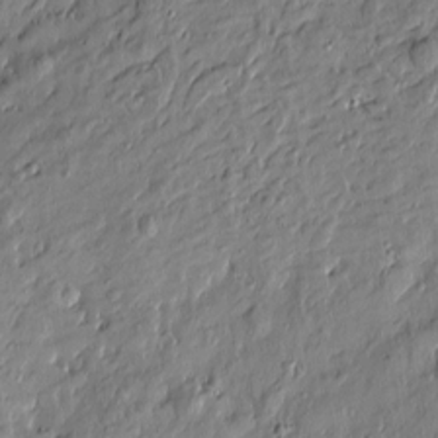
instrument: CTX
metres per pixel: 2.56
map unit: Htu
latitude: -6.8408
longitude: 177.6911
